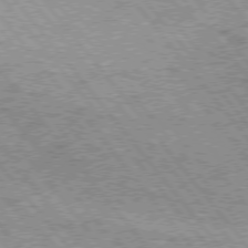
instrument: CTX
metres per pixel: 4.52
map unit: Hpe
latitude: 75.1970
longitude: -144.1200
